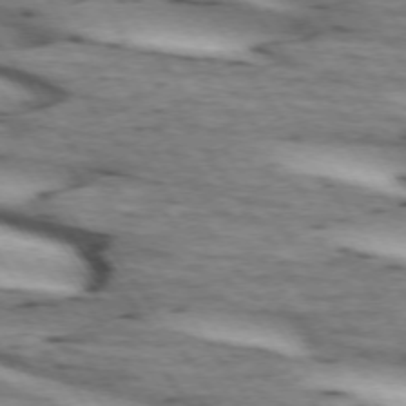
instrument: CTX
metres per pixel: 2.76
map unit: lApd
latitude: 72.7625
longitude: -53.7828
